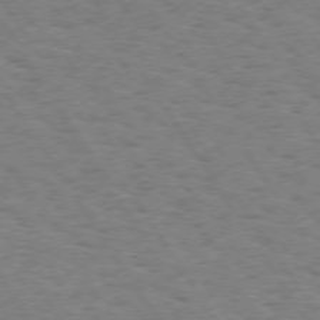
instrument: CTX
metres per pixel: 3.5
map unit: Hpe
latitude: 73.4616
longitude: -143.8206
